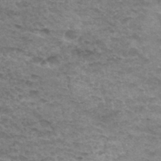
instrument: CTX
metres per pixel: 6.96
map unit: Hto
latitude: 33.7072
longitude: -47.7261
